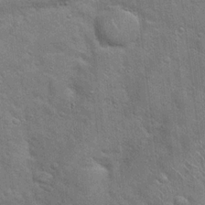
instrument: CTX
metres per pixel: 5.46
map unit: Hto
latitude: 19.1214
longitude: -52.0444
